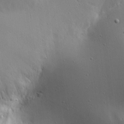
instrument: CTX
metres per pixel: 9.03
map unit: Aa
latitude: 18.5545
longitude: -141.3481
